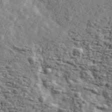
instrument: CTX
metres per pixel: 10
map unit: Ave
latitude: 43.4615
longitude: -110.2901
